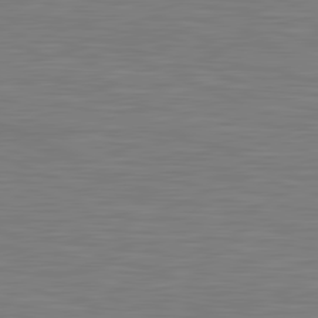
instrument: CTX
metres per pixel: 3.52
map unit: lApd
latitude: 81.7261
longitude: -171.0269
